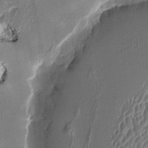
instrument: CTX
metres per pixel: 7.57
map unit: HNhu
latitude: 5.7072
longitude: -5.6694
